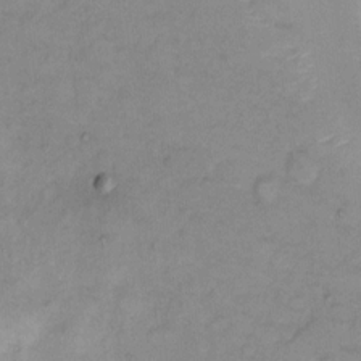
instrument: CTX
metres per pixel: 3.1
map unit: Hto
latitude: 6.4412
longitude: -61.4804
